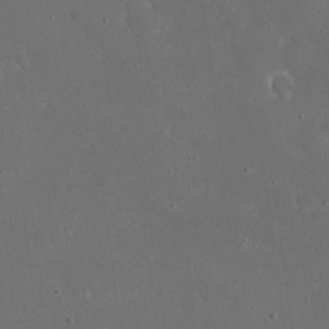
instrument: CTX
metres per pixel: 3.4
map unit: eHh
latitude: 20.6302
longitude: -68.7057
